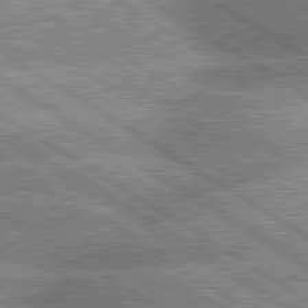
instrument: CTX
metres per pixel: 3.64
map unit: lApd
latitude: 80.2522
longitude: -151.7827
